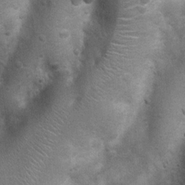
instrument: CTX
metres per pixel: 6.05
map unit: Nhu
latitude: 7.1970
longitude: -22.8191
